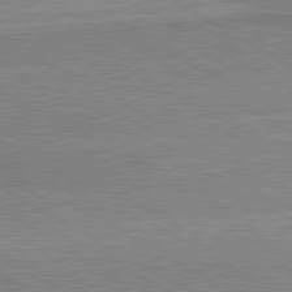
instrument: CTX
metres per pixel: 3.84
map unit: lApd
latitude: 80.5357
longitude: 142.7085
